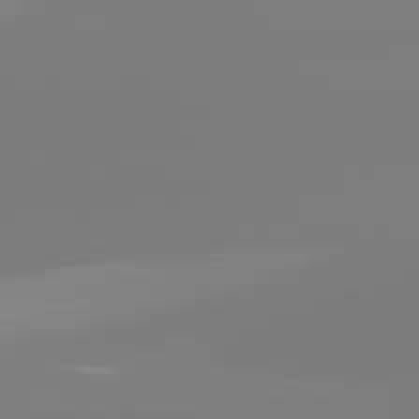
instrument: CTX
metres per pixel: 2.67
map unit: lApd
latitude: 81.9717
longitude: -159.9717
